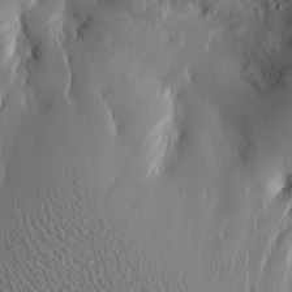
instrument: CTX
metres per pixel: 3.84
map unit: Htu
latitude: -4.6896
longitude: 174.3495
